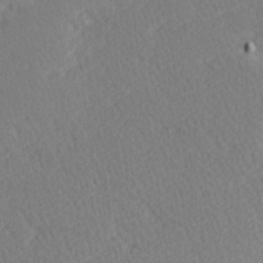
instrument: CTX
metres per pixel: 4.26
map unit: Hve
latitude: 25.9906
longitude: -92.1200
